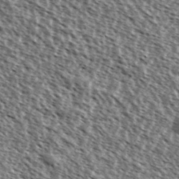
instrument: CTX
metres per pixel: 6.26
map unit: Ave
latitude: 37.5749
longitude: -112.3467
